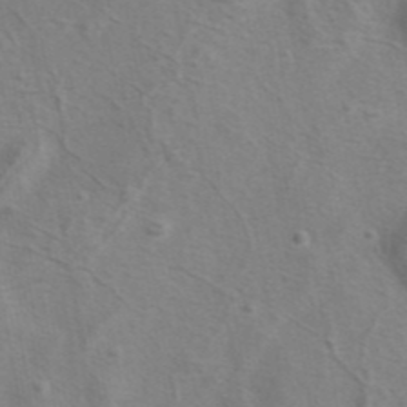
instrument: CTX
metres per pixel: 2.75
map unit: eAb
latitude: 41.3292
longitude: 104.6896
